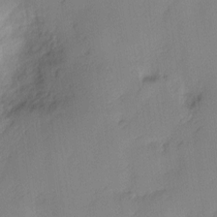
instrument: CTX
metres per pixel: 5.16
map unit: Nhu
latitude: 1.6316
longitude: -75.6883
